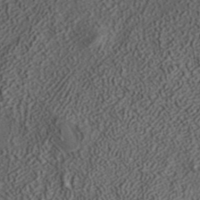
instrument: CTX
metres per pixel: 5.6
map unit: ANa
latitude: 36.7624
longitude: 18.0283
